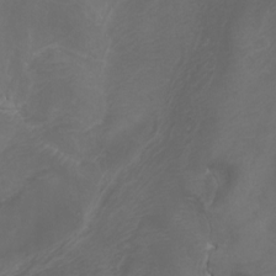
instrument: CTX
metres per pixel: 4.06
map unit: Htu
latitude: -7.4265
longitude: -65.5560
